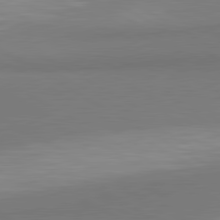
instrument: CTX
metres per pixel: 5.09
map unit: lApd
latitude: 81.0836
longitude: 159.6721
